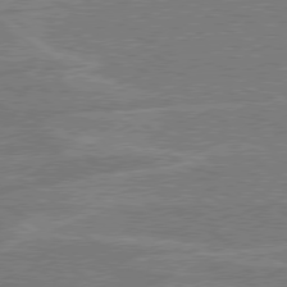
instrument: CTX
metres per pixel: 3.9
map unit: Hpe
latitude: 78.4223
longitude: -129.9717
